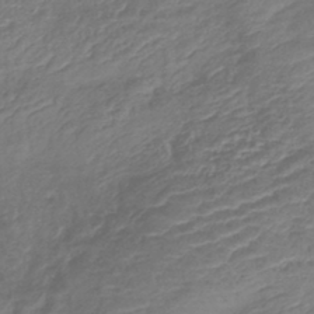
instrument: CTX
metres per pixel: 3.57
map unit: lHb
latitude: -42.4062
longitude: 78.8786
